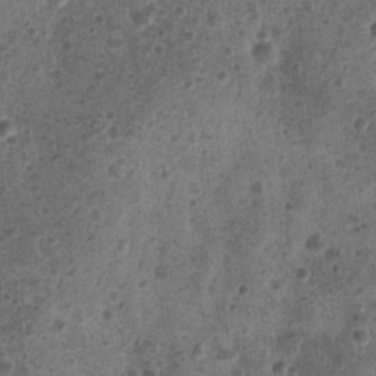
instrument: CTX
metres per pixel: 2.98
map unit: Nhu
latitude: 2.8380
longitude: -14.6491
